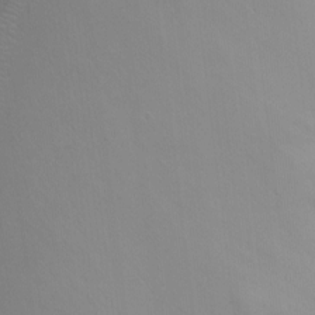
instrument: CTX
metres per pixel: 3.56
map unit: Nhu
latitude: -12.2929
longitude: -67.3481
